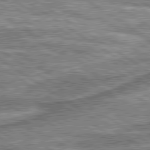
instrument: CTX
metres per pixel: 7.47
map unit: lApd
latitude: 80.1956
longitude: 173.4265
